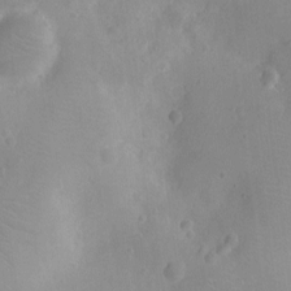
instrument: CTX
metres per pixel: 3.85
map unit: Ht
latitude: -9.0675
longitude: -21.6316
